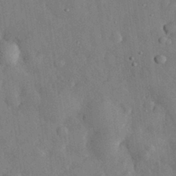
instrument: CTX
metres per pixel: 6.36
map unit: eHh
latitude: 30.1389
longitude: -77.5938
